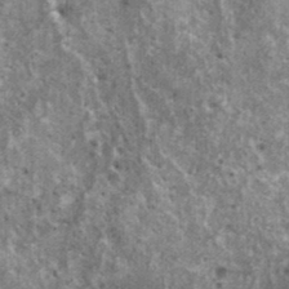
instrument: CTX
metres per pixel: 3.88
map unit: HNhu
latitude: 2.7624
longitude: 4.9730
